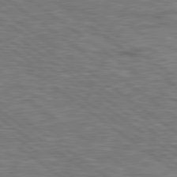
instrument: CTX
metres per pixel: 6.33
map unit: lApd
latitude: 79.1592
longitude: 173.8044
